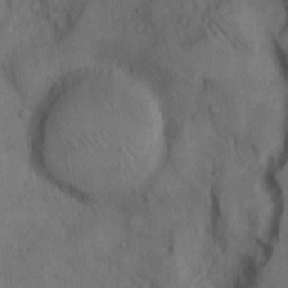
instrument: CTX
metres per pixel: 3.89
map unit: Hto
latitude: 7.8205
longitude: -60.4979
